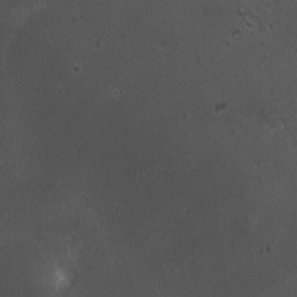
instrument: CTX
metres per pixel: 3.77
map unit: HNhu
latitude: 4.1200
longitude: 5.0297
